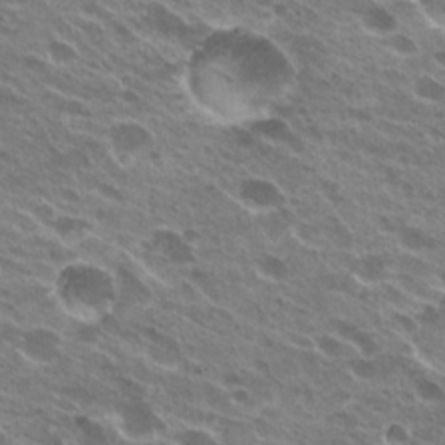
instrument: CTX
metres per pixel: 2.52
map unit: Hto
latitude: 24.2711
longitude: -38.7813
